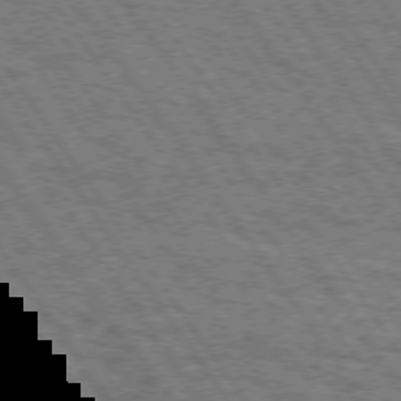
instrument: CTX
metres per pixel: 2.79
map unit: Hpe
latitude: 73.6694
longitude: -131.3860
